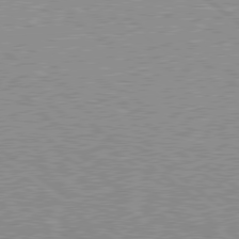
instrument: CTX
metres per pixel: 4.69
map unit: Hpe
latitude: 78.6491
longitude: -171.3670
